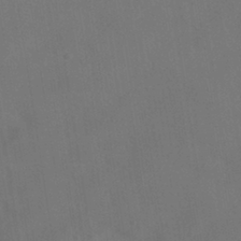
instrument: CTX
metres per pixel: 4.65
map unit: HNhu
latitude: -39.9178
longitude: 95.8422
